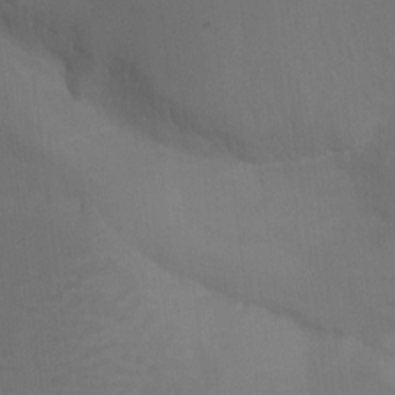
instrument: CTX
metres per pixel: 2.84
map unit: Aa
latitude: -7.5021
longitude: -78.4223
